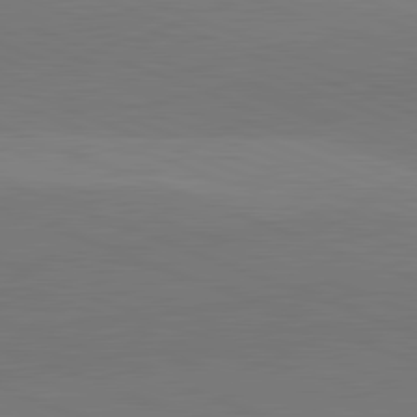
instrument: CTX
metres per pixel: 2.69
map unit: lApd
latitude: 82.0822
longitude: 137.0486
